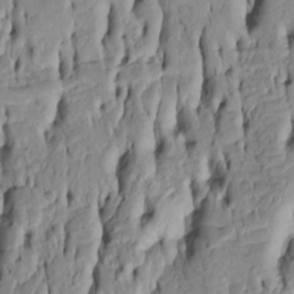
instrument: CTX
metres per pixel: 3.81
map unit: Htu
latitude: -5.4076
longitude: 151.0486
